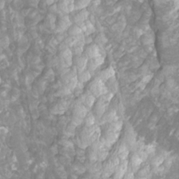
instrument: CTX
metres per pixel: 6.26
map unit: Htu
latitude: -10.0850
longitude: -73.8583
